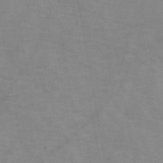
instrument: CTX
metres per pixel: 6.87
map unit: HNb
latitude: -47.3131
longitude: -47.8395
